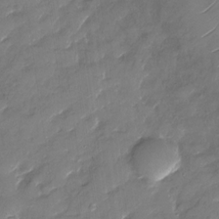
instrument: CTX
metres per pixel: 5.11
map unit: Nhu
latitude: -29.4643
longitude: -73.3671
